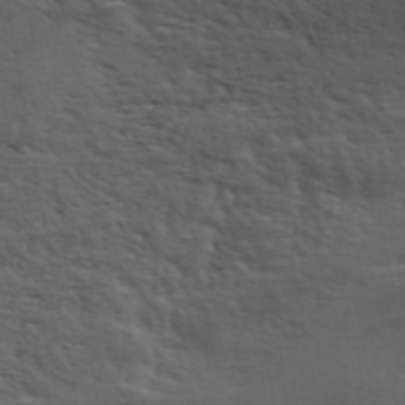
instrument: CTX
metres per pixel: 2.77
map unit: ANa
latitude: 49.6694
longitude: -79.9717
